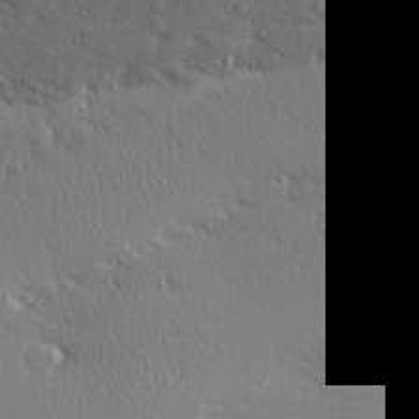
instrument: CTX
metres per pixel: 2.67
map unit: Hve
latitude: 25.7638
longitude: -92.3089
